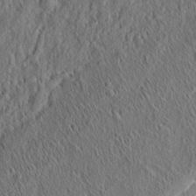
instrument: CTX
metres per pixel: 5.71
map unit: eHh
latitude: 5.8394
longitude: -76.6112
